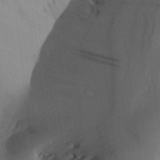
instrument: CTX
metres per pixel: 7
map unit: Aa
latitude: 25.7260
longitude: -143.8017
